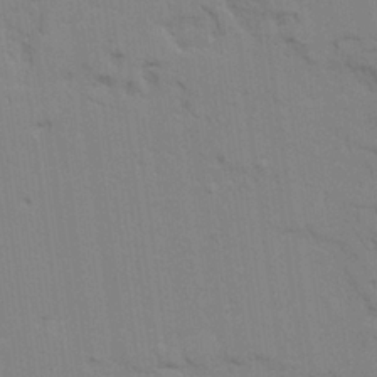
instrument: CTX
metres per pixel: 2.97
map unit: Ave
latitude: 23.9717
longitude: -130.5357
